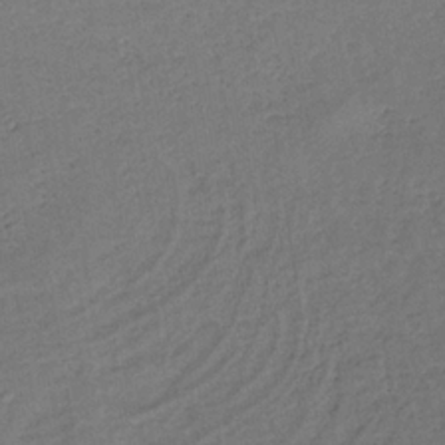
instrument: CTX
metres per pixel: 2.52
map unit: lHb
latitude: -33.1809
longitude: 65.1998
